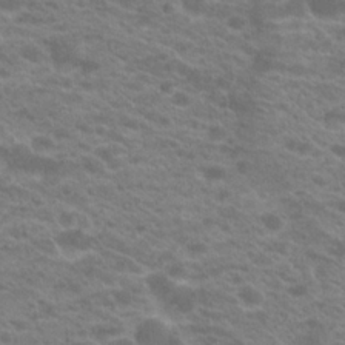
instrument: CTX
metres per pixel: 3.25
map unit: Hto
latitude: 21.1592
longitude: -37.4238
